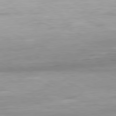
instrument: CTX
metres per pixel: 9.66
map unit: Ap
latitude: -81.3132
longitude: -95.3293
